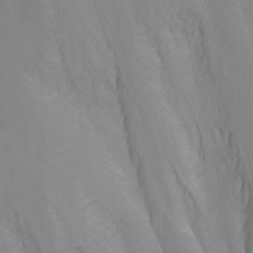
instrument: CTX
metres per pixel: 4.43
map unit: Nhu
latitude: -1.9367
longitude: -76.1577
